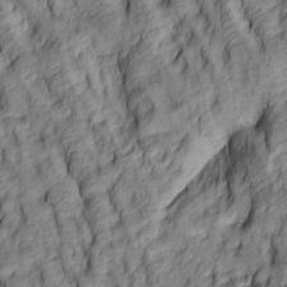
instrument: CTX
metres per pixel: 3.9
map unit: lAa
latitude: 5.0080
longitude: -116.1200
